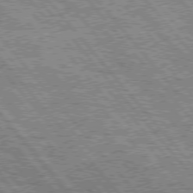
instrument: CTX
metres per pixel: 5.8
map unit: Hpe
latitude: 75.4049
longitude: -126.0633
